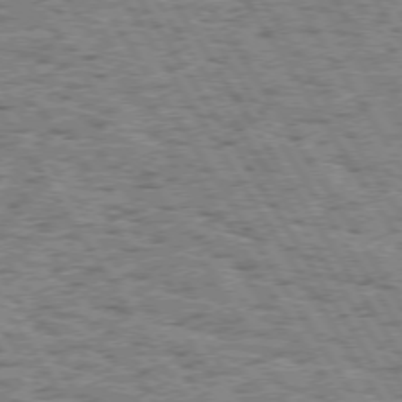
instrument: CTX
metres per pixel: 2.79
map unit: Hpe
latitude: 73.8206
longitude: -133.4049
